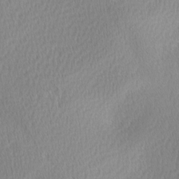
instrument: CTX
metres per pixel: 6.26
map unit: lAa
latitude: 0.3845
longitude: -116.4979
